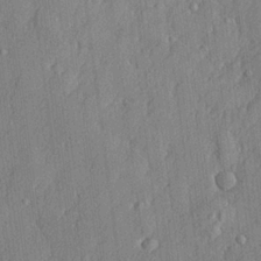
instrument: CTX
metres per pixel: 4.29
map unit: lHvf
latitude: 22.5168
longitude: 142.8030
